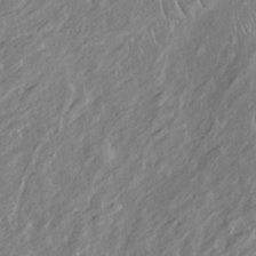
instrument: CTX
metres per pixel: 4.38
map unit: Htu
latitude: -6.3684
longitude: 152.4062
